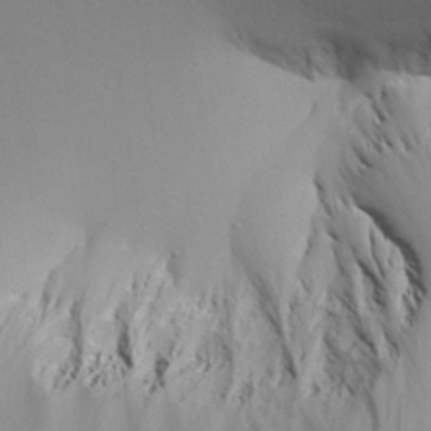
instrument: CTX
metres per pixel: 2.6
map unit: Aa
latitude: 27.9339
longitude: -138.5546
